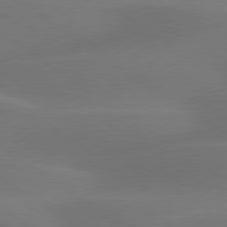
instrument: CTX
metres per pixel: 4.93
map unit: lApd
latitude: 79.8017
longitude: -90.1578
